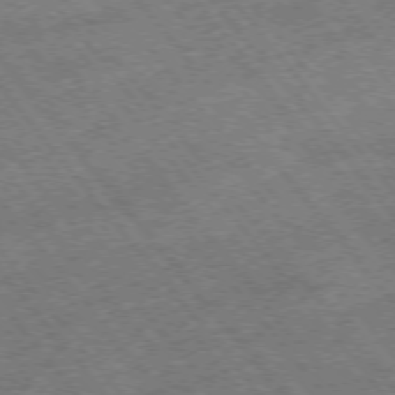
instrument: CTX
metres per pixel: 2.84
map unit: Hpe
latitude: -75.6344
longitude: -18.2333
